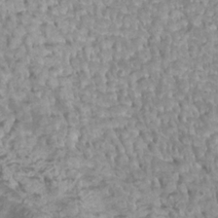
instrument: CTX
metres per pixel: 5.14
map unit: Htu
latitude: 2.9136
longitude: -21.4805
